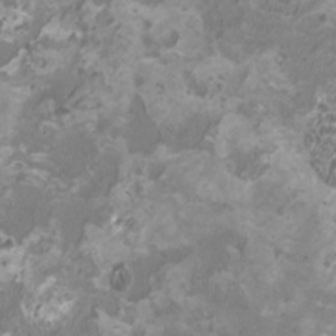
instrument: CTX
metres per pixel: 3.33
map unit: HNhu
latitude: 1.7638
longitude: -2.6112
